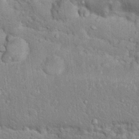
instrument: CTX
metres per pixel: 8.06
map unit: Nhu
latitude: 16.8758
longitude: -32.3089
